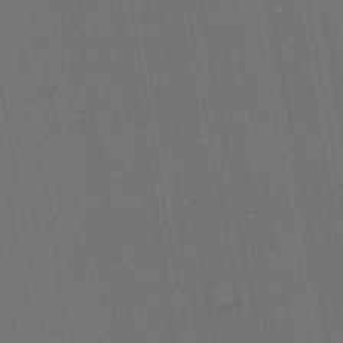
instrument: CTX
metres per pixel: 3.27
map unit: eHh
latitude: -44.5574
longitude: -28.6112
